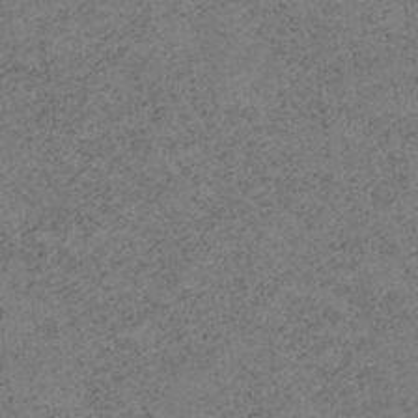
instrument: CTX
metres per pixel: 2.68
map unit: HNb
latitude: -32.5385
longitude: 62.6329
